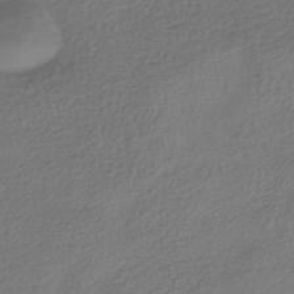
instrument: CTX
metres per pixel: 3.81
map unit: HNhu
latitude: -42.1794
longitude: 99.3887
